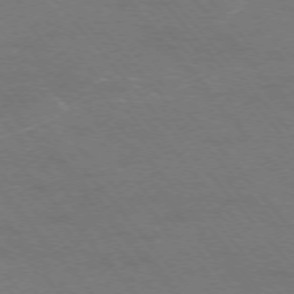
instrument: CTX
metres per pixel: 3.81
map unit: Ap
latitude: -75.7667
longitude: -69.0081
